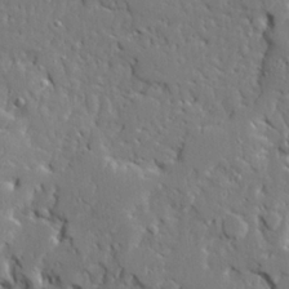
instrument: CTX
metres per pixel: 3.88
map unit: Ave
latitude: 23.1214
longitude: -129.7827
